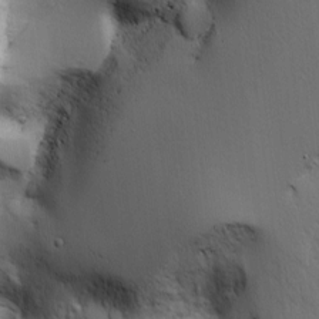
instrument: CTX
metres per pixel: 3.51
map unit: Ave
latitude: 2.6679
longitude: -110.8758
